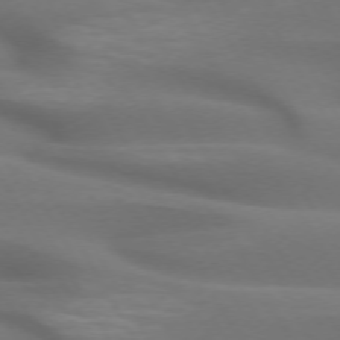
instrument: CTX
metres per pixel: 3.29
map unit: lApd
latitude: 72.5357
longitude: -52.0255
